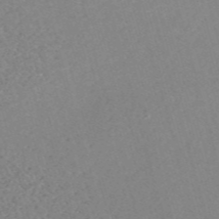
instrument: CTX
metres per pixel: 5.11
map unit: eHh
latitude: -54.9920
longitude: -88.9514
